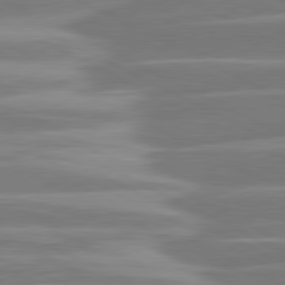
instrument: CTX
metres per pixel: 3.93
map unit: lApd
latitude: 81.1403
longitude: -129.6316
